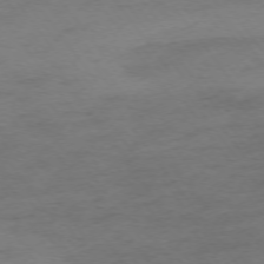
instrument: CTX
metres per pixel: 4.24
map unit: Ap
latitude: -74.6519
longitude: -73.1215
